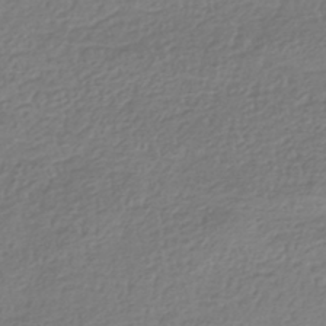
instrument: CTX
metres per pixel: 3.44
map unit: HNhu
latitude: -42.4251
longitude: 97.7667
